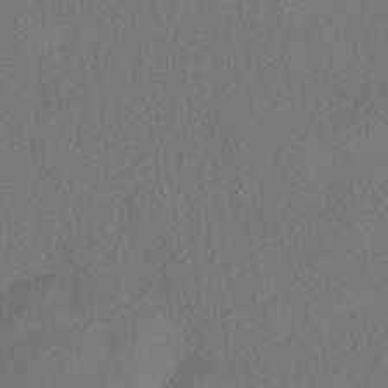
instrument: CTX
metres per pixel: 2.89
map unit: HNhu
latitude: -42.4628
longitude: 105.1620
